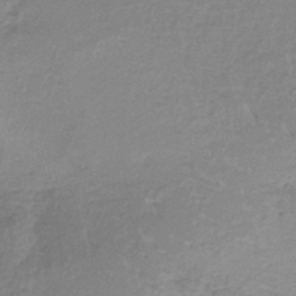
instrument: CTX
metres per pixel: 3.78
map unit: HNb
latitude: -36.0472
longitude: 56.4251
